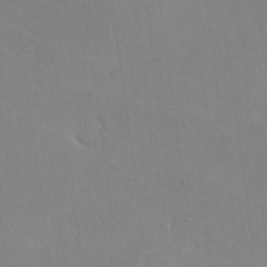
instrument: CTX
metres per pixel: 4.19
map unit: lHvf
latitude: -10.7841
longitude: -102.2522
